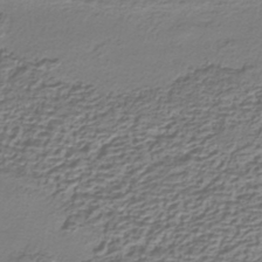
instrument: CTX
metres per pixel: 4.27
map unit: HNhu
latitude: -42.2361
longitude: 107.2754
